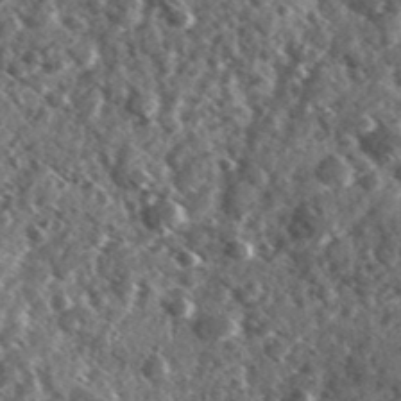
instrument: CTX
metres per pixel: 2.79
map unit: Ave
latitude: 37.7261
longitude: -107.5938
